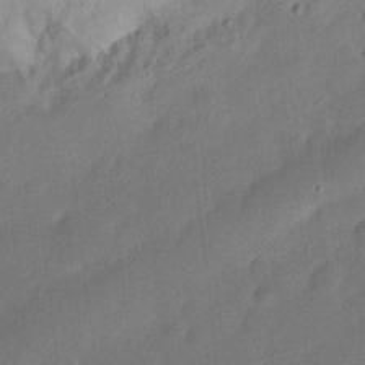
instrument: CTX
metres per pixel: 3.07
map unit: eHh
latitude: 26.0822
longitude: -68.9514
